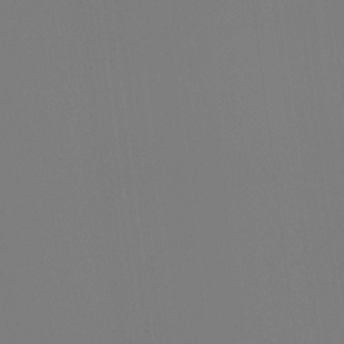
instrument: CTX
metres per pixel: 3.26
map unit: Ht
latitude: -15.0676
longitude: -48.4979
